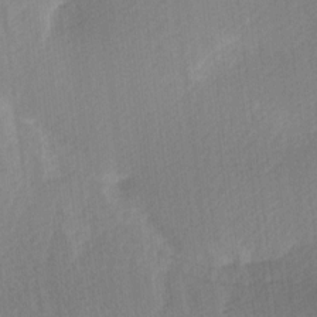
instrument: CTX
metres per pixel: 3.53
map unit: Ave
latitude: 10.2712
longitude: -106.8947
